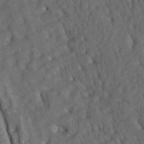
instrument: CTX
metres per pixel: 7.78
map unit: lAa
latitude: -6.9730
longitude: -126.4034
